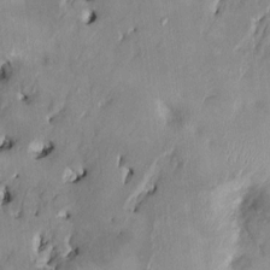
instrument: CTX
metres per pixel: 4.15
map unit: HNhu
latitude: 4.0633
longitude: -5.1403
